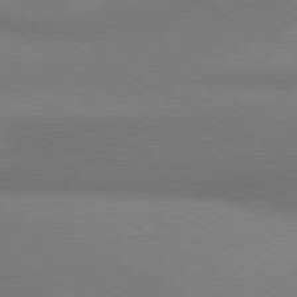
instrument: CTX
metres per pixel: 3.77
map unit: lApd
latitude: 80.5735
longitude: 129.2376
